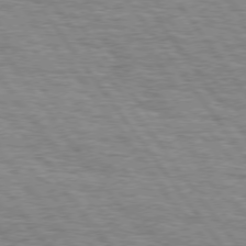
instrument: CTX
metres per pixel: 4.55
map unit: Hpe
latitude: 74.7435
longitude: -138.6113
